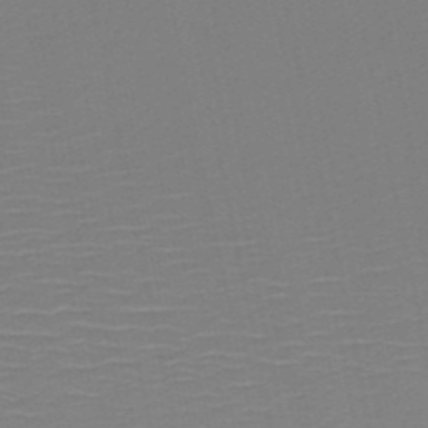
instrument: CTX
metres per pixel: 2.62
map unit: HNb
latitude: -50.8030
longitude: -46.7436
